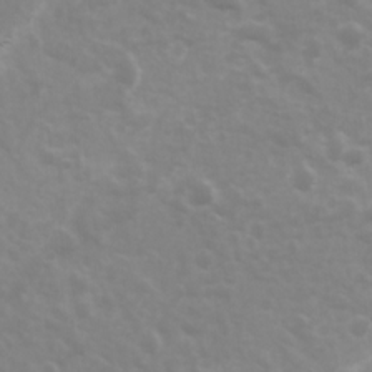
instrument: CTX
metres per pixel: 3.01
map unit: Ave
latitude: 18.1011
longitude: -133.6316
